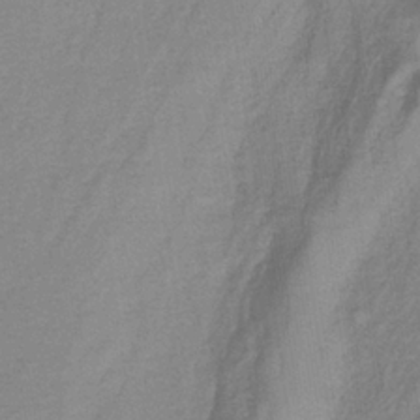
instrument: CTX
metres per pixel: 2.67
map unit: lHb
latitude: -34.9542
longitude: 70.1039
